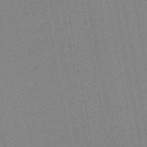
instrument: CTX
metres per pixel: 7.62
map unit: lHb
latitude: -48.8597
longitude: 71.6533
